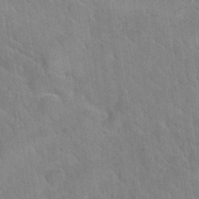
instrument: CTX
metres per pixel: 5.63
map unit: Nhu
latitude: 30.6491
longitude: -51.4993
